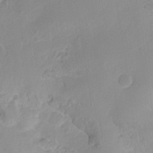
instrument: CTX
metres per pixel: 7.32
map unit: Hto
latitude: -10.7652
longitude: -37.1214
